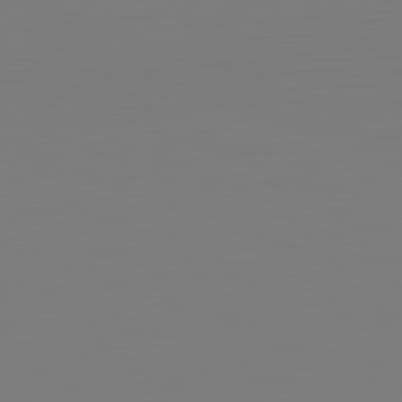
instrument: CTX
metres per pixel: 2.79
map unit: Hpe
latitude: -82.3117
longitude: 8.4251
